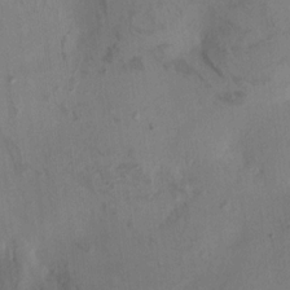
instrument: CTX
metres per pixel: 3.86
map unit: HNhu
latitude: 8.3278
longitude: -3.5938
